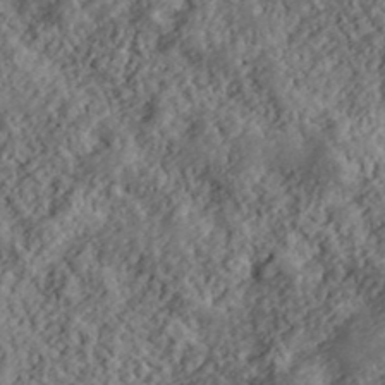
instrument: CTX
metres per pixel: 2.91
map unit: lHvf
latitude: 40.0822
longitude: -88.4601
